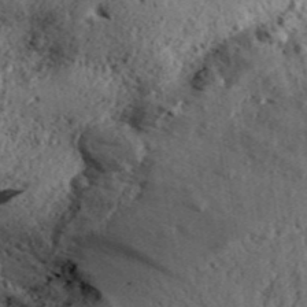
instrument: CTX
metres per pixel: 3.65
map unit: Aa
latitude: 31.1970
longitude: -137.0837
